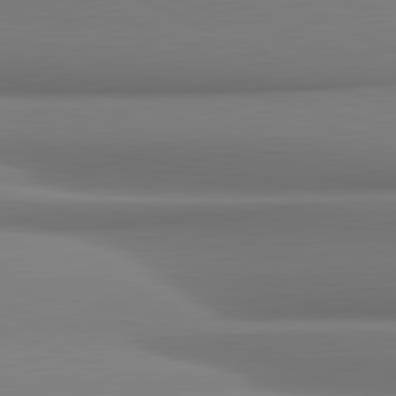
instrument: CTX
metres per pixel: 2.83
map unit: lApd
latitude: 81.7639
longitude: 176.3117
